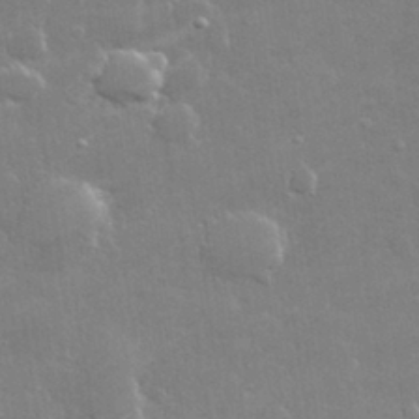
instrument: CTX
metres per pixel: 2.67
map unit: lHvf
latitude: 32.2334
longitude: -93.2159
